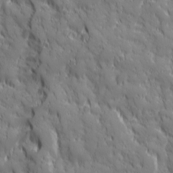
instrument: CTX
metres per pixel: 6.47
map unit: Ave
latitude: 19.8583
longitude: -133.0458
